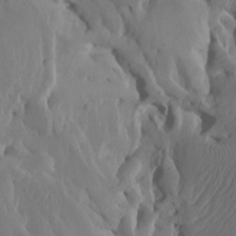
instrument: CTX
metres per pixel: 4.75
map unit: Htu
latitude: -8.1984
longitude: -66.0822
